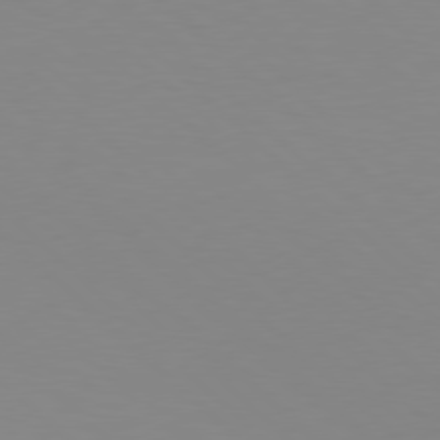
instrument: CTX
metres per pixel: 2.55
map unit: Hpe
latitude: 77.8394
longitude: -164.9514
